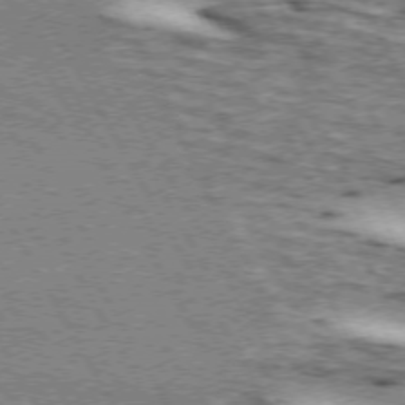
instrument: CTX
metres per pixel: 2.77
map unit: lApd
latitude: 72.8191
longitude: -55.1592
